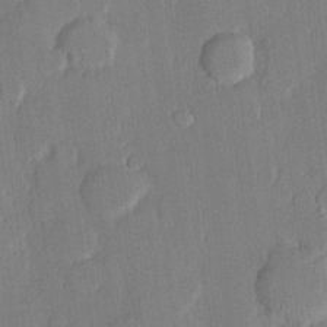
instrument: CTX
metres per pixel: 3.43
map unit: lHvf
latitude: 21.3104
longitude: 146.5007
